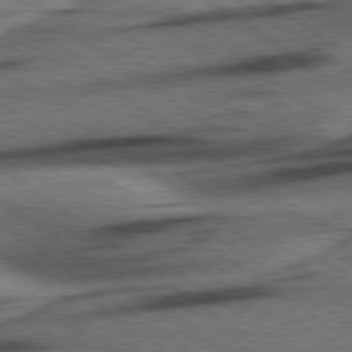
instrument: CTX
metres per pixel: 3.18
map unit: Hpe
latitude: 78.5168
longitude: -155.6316
